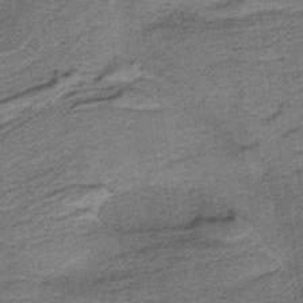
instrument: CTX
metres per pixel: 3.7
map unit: HNb
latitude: -37.6721
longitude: 54.4062
